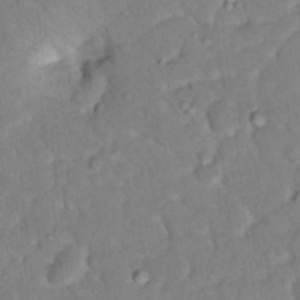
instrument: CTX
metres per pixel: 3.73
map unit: Hto
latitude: 16.3278
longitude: -35.6694
